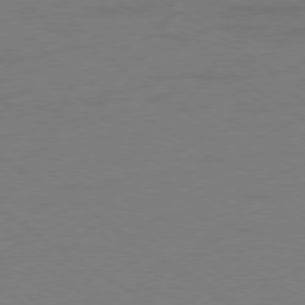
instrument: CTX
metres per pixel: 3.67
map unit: Ap
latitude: -79.4643
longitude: -53.1970
